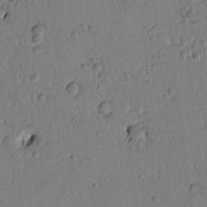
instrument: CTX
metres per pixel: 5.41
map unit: Htu
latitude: -0.8219
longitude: 170.0850
